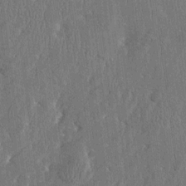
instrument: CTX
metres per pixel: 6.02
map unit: Htu
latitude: -4.6140
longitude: 175.9367
